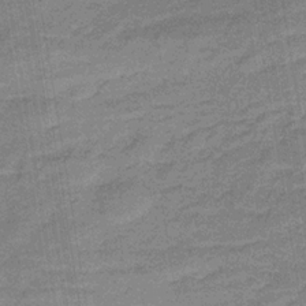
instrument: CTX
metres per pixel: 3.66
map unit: eHb
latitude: -32.4629
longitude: 67.0108
